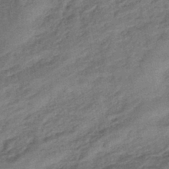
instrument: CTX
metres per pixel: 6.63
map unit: eHb
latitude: -43.6532
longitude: 84.5195
